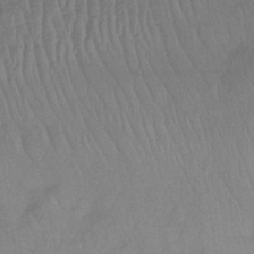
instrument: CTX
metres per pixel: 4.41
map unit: lHb
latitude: -33.4077
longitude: 64.9731
